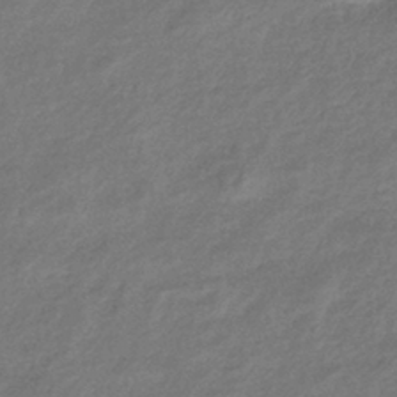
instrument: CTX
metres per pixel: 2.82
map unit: eHb
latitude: -38.8030
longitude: 80.5763
